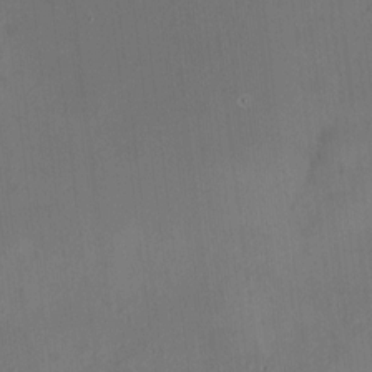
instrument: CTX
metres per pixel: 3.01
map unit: HNhu
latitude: 6.1389
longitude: 7.1620
